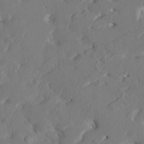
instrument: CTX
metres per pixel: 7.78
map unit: HNhu
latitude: 4.9892
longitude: -5.3293
